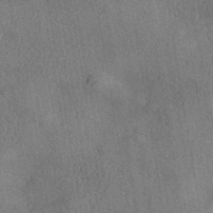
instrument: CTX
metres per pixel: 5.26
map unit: eHh
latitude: -41.6911
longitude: 121.0108
